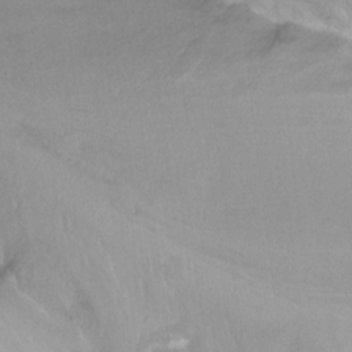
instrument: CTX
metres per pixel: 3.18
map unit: Ht
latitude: -13.4455
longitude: -43.8394
